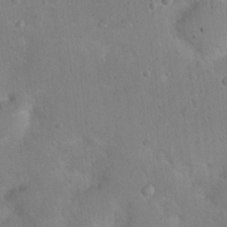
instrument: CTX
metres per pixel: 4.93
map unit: Nhu
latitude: 15.0081
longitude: -28.9513
